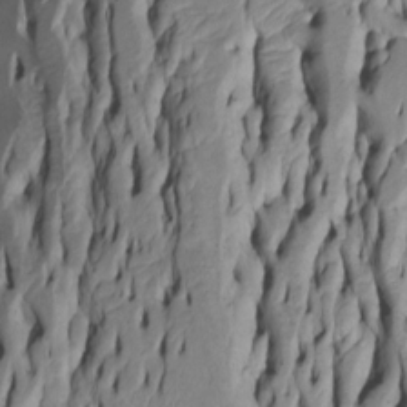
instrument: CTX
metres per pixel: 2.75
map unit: Htu
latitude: -5.6910
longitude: 152.1039
